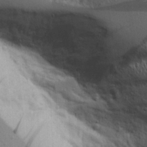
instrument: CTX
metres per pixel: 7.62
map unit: Aa
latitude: 18.1011
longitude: -126.1200
